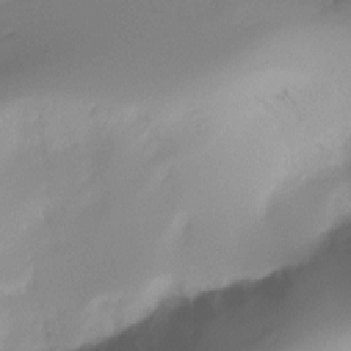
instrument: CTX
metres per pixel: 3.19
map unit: Ht
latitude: -16.5196
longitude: -45.3670
